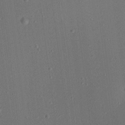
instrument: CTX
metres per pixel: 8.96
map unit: Aa
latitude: 19.8205
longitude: -141.0836
